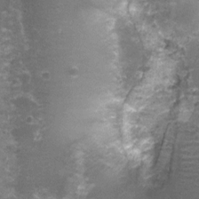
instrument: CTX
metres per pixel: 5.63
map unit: Nhu
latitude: 3.2726
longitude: -17.6127
